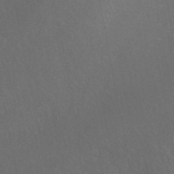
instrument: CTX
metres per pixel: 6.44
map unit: ANa
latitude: -38.8408
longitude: 96.0283
